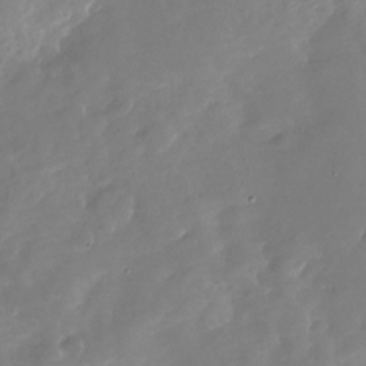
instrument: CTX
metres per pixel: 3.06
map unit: Nhu
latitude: -28.1228
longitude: -76.1766
